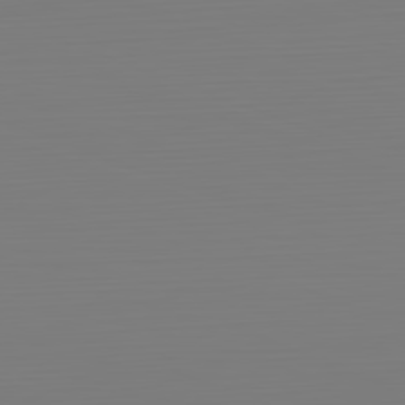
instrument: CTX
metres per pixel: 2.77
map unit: Hpe
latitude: -82.2928
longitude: 8.2928
